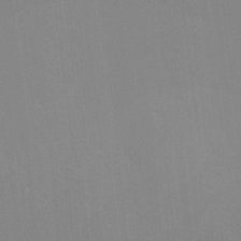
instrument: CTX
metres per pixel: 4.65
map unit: HNhu
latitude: 7.4993
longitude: 11.7856
